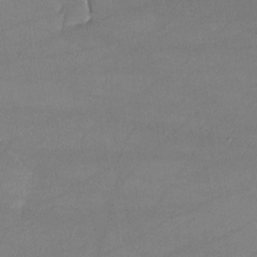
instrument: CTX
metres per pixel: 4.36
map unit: lHvf
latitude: -10.8597
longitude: -101.6316
